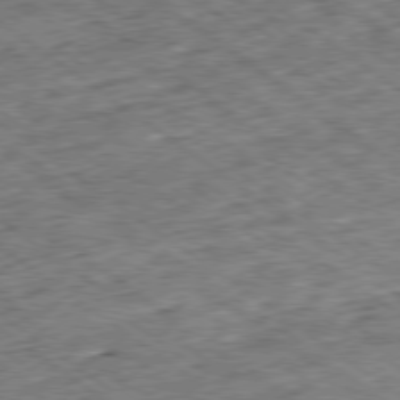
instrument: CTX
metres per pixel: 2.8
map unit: Ap
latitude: -79.3131
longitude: -50.4223
